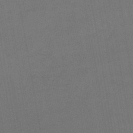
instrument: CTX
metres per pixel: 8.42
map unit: lHb
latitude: -45.1620
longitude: 67.6722
